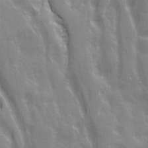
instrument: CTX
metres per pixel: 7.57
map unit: Ave
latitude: 21.2537
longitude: -134.4601
